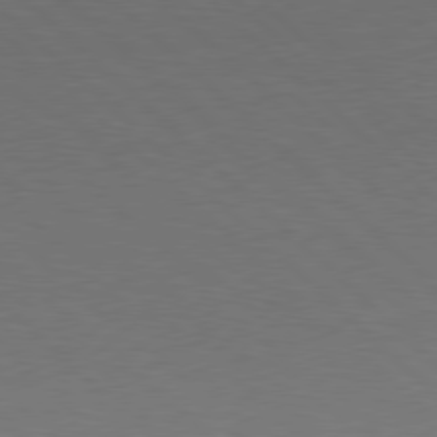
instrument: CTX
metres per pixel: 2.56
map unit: Hpe
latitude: 78.1011
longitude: -149.5749
